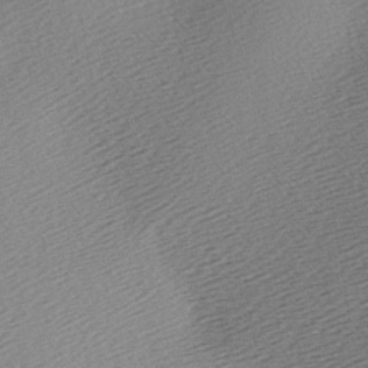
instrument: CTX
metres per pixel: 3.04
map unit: lAa
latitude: -3.3887
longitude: -126.1956
